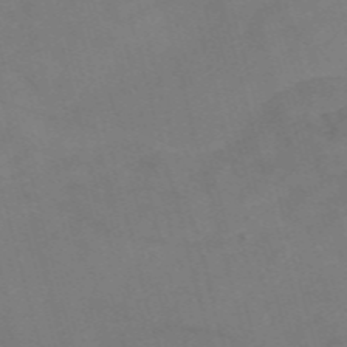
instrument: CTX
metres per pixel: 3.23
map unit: Nve
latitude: -58.7652
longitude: 51.1998
